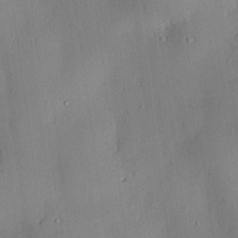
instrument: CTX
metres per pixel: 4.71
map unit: lAvf
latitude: 24.8002
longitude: -112.2711
